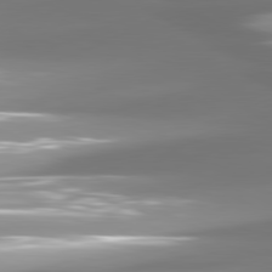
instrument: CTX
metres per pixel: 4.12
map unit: lApd
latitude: 80.9892
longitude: -146.4223
